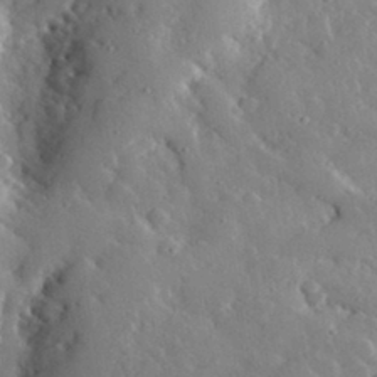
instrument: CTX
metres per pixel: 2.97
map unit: lHvf
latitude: 32.8380
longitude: -84.8380
